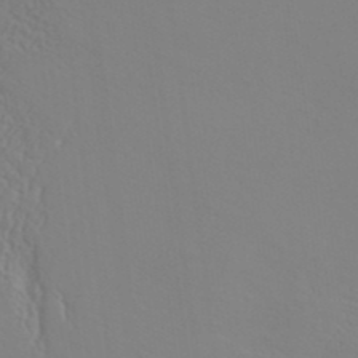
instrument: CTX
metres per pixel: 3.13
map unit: ANa
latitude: 39.4237
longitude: 20.8786
